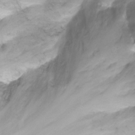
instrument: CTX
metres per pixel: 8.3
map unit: Ht
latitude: 2.6490
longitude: -34.1955
